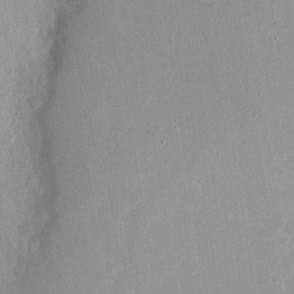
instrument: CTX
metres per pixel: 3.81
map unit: Ht
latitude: -0.8408
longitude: -45.4048
